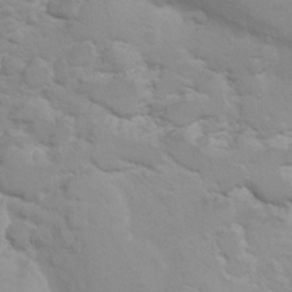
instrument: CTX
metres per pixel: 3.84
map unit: Hto
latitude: 7.7827
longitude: -31.0081
